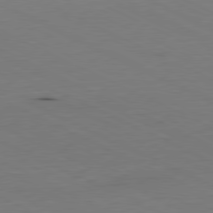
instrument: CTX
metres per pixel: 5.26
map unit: Ap
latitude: -81.3888
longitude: -69.8961
